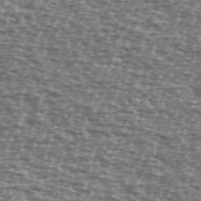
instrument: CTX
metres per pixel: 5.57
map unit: Ave
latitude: 39.1592
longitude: -112.0444
